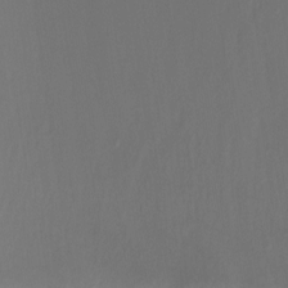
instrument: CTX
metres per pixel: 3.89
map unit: Ht
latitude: -6.8597
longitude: -30.3657
